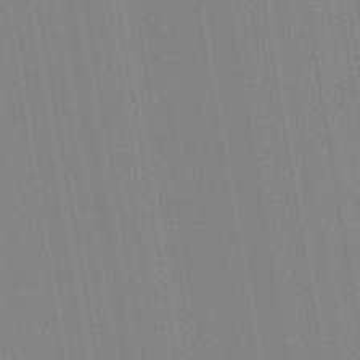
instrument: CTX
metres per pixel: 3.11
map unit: Aa
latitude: 28.6679
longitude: -147.4427
